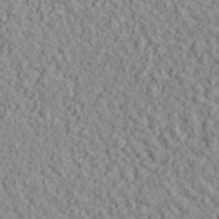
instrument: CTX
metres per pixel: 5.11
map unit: lHvf
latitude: 38.5357
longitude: -90.0444
